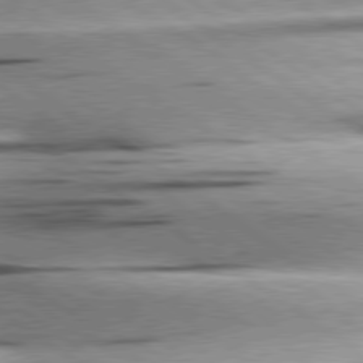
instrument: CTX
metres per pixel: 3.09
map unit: lApd
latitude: 79.1026
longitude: -155.4993
